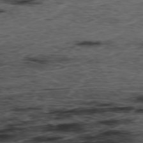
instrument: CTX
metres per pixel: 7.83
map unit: Hpe
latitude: -78.4062
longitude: 16.2173
